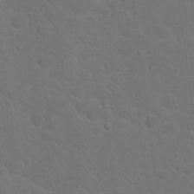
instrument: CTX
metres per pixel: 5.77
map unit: Hto
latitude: 18.8758
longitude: -36.6869
